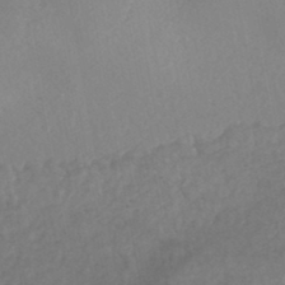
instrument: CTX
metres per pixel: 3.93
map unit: HNhu
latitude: -45.6911
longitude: 97.8423
